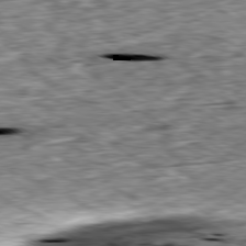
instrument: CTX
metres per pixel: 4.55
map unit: Ap
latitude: -80.2551
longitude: -90.2334
